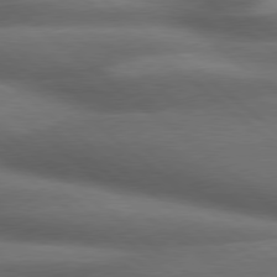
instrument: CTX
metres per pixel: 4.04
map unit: lApd
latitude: 79.2159
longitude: -117.9528
